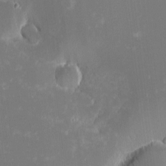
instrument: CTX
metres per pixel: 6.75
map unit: eHh
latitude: -2.2550
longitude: -86.5923
